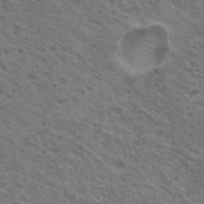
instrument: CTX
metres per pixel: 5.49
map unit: Nhu
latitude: 21.4238
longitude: -30.8947
